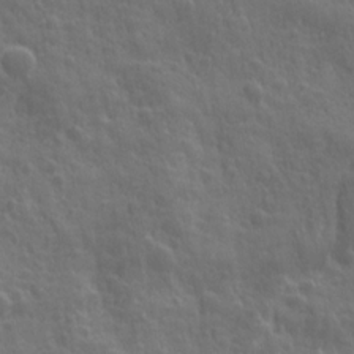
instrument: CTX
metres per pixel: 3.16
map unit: Ave
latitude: 12.4790
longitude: -104.4790
